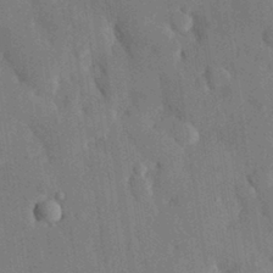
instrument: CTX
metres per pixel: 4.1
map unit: eHh
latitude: 28.3656
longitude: -80.2711
